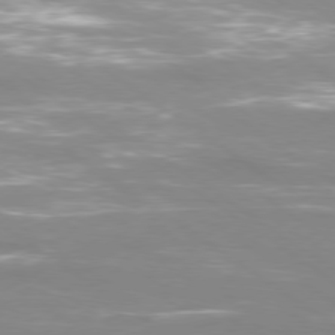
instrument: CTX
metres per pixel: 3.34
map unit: Ap
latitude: -79.5021
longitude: -66.3656
